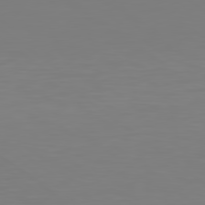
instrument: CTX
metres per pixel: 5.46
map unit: lApd
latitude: 78.9514
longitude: -175.0459
